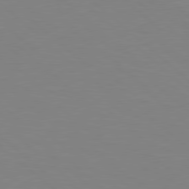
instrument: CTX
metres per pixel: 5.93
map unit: Hpe
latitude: 78.7247
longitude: -164.9325
